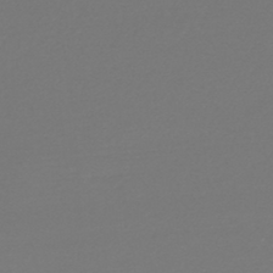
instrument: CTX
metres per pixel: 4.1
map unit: HNb
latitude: -44.4440
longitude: -42.1578
